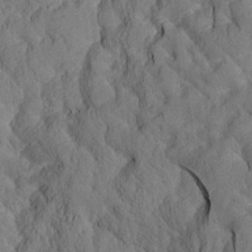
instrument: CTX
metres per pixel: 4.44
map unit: Htu
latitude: 0.6112
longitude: 179.4265
